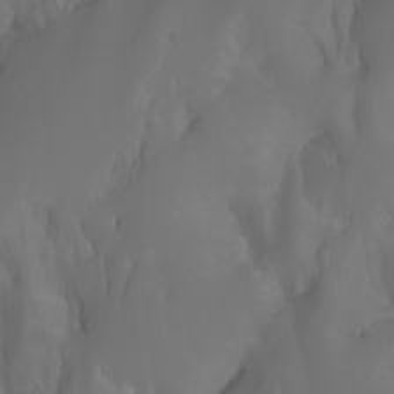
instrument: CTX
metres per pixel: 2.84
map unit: Htu
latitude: -0.6519
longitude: -77.9339
